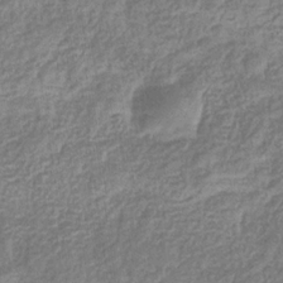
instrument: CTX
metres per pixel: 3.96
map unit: eHb
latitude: -32.0850
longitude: 74.1984
